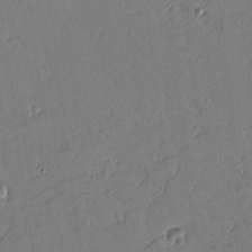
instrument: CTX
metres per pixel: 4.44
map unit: lAvf
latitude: 16.4412
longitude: -127.5182
